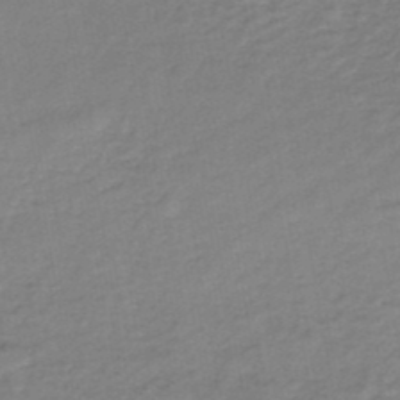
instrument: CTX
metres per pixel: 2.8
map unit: lHb
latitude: -35.1431
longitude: 60.8219
